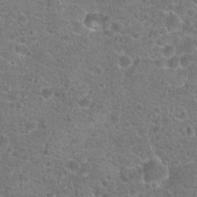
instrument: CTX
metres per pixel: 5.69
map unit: Hto
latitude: 19.7827
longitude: -42.9136
